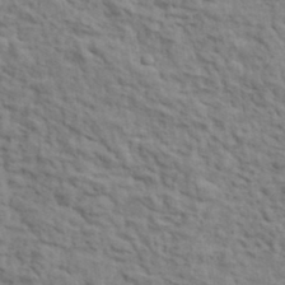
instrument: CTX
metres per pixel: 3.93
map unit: lHvf
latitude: 35.7449
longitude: -85.8772
